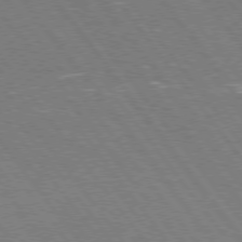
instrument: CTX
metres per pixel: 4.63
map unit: Hpe
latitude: 75.5371
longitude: -157.8772
